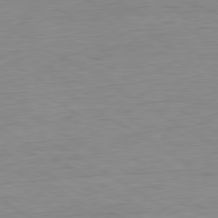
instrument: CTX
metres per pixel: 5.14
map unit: Ap
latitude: -80.7841
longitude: -78.9325
